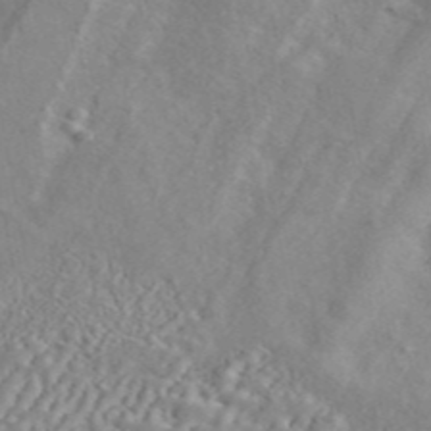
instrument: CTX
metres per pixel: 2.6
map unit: ANa
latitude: 45.7260
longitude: 23.7667
